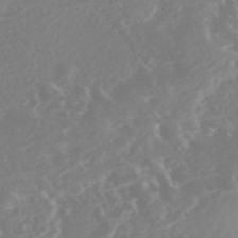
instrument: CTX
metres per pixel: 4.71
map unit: Nhe
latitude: -46.6707
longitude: -171.2159
